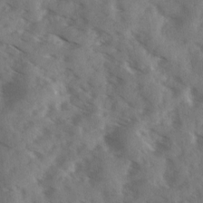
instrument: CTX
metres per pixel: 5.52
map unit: Ave
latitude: 18.1577
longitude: -131.1026
